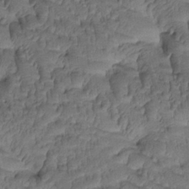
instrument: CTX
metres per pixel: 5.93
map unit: Htu
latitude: -2.7085
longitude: 173.3887
